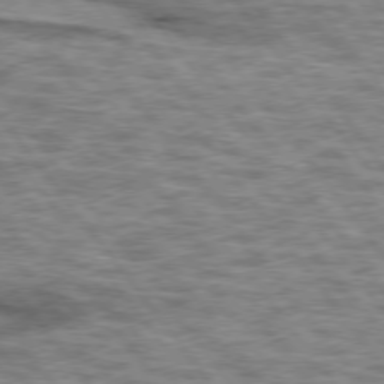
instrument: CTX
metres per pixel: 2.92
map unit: lApd
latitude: 75.3104
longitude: -48.5735
